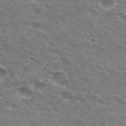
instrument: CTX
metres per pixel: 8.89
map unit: Hto
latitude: 30.5735
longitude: -44.2522
